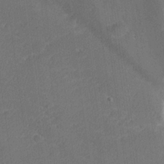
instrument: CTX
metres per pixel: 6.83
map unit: lHvf
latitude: 26.1578
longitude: 141.6722
